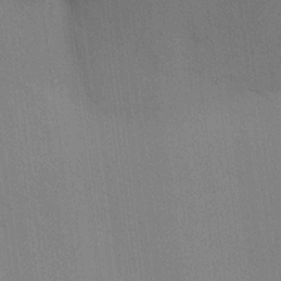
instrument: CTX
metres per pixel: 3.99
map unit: HNhu
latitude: 12.2901
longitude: 11.2754
